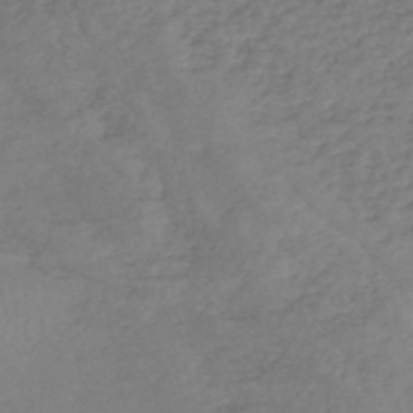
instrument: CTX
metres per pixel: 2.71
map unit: HNhu
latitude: -48.1228
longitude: 28.1417
